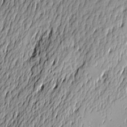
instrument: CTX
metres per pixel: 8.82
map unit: Hve
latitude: -9.8611
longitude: 174.2739
